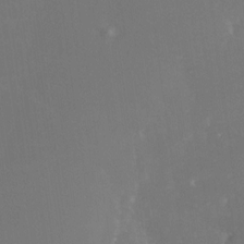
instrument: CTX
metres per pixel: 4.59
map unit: Nhe
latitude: -27.2375
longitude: -109.4804
